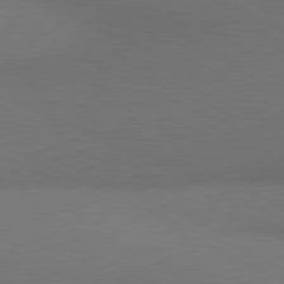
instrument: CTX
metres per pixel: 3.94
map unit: lApd
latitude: 81.1214
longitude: 136.8219
